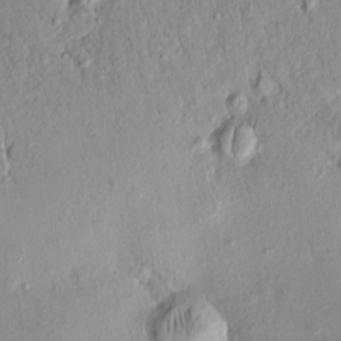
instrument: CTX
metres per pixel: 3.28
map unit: eHh
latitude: -0.0472
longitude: 15.4266
